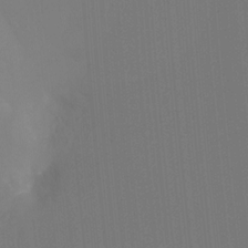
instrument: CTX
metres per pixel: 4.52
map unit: Ht
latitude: -4.5951
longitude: -27.2537
